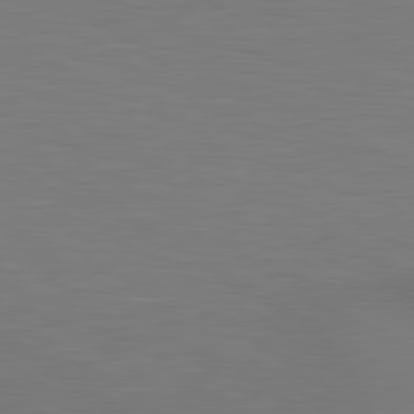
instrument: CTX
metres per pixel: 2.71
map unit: lApd
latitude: 80.2900
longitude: 124.1417
